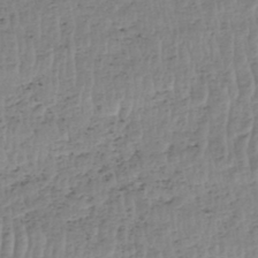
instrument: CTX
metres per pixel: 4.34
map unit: HNhu
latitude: -48.3307
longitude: 30.3495
